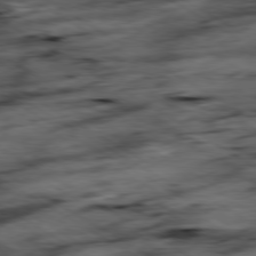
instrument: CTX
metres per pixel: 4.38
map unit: Hpe
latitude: -79.2942
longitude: -20.5924
